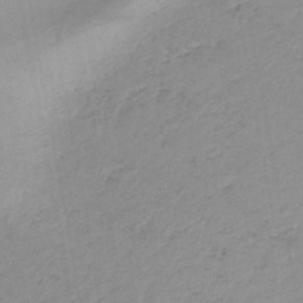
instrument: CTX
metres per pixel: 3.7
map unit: HNb
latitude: -45.0109
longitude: -42.9892
